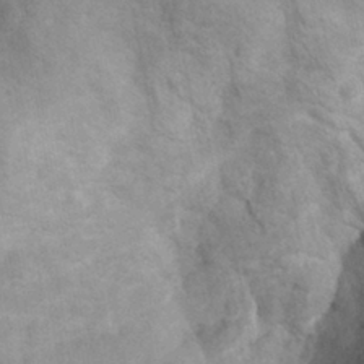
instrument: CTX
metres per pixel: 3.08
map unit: Hto
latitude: 7.3293
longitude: -34.5356
